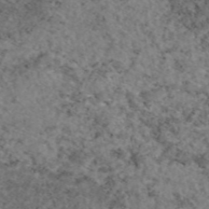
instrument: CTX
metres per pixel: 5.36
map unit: eAb
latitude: 47.1781
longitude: 113.6722
